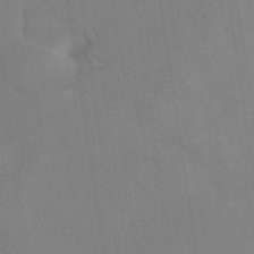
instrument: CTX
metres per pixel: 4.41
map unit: ANa
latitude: -39.3699
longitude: 95.7477
